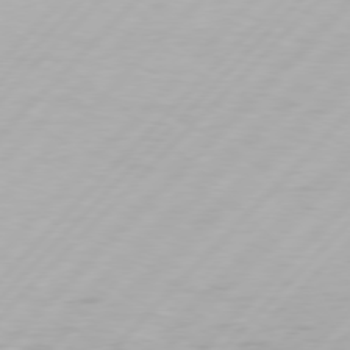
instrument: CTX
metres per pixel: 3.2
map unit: Hpe
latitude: 77.1025
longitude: -137.6316
